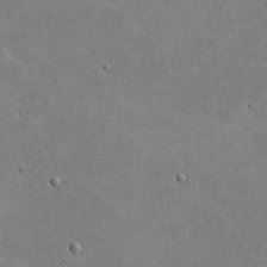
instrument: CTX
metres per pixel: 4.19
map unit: lHvf
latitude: -8.6329
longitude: -100.9514
